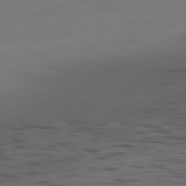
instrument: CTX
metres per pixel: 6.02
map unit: Ap
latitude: -80.8786
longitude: -95.2537
